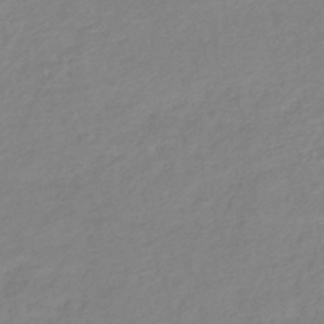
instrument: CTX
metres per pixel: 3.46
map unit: lHb
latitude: -40.6896
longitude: 74.2929
